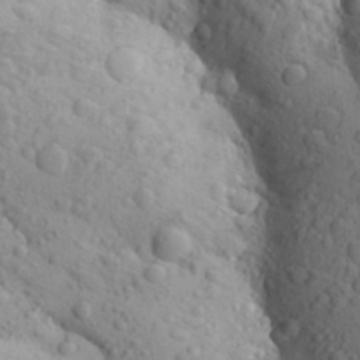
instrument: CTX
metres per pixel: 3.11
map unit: Aa
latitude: 27.2159
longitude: -149.4237
